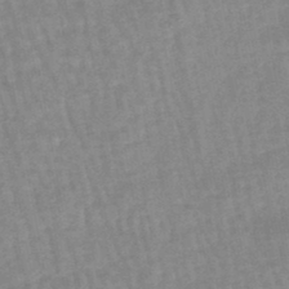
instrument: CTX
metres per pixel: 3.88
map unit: eHb
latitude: -45.3321
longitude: 79.9745
